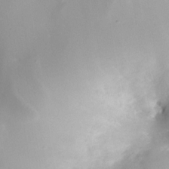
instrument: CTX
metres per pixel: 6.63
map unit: Nhe
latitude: -31.9178
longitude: -116.3089
